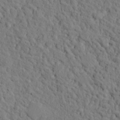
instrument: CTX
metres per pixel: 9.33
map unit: eHh
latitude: 24.8191
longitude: -80.5735
